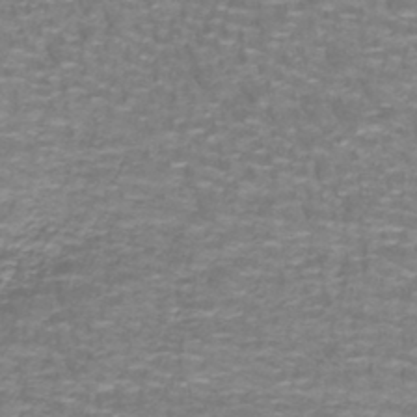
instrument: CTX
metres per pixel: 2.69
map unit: lHb
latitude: -41.8044
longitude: 55.6722
